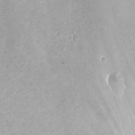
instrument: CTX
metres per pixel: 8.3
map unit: Nhu
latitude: -12.3306
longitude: -38.6679
